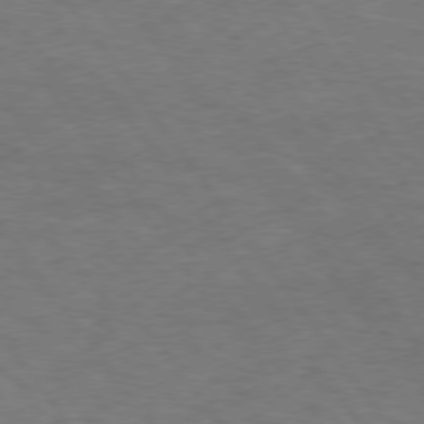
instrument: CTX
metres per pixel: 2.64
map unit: Hpe
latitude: 74.7624
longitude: -143.1592
